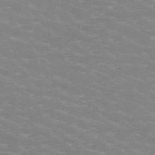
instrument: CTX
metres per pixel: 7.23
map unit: HNb
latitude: -48.4251
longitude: -46.9325
